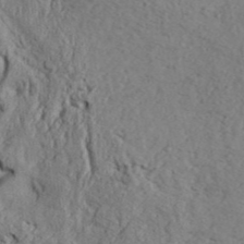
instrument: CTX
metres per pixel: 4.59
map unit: Aa
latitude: 33.0647
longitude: -136.4979
